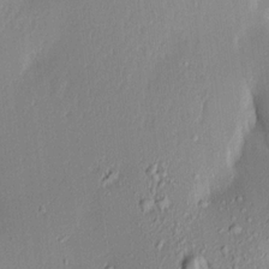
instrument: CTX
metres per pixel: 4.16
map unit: Aa
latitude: 17.5749
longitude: -148.5357
